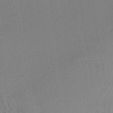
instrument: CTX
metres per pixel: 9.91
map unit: lHb
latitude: -41.8422
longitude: 58.9352
